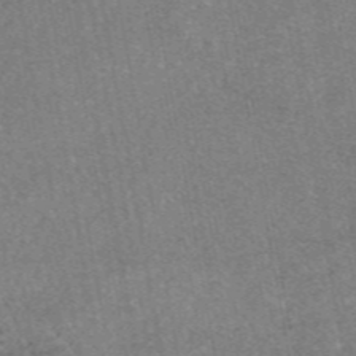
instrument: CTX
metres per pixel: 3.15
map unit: eAb
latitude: 46.9514
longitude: 120.7652
